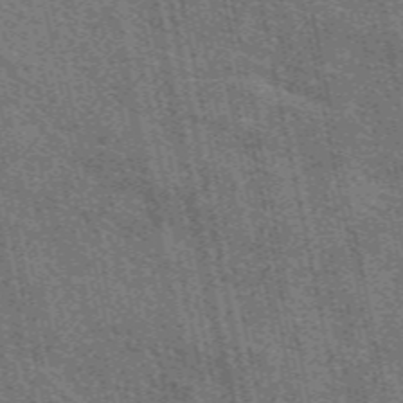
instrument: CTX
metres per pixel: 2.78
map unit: eAb
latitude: 51.2726
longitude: 114.6329
